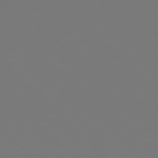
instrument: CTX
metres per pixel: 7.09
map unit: Hpe
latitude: 78.3656
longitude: -135.7260
